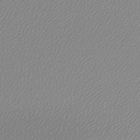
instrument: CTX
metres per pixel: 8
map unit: lHb
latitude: -44.0283
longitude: 65.0676
